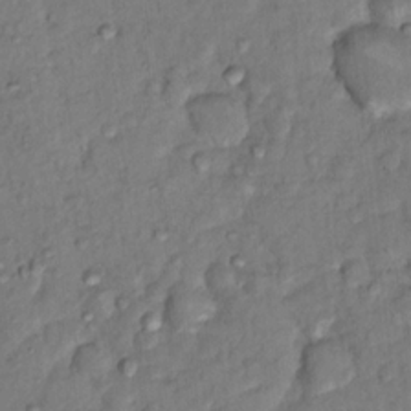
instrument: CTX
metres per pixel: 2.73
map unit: Hto
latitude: 15.2537
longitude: -30.4790
